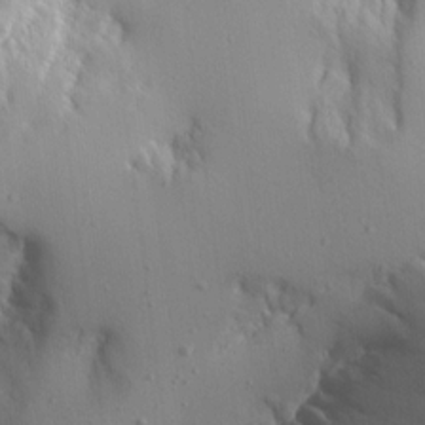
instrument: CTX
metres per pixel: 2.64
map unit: Aa
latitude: 13.0459
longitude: -142.9892
